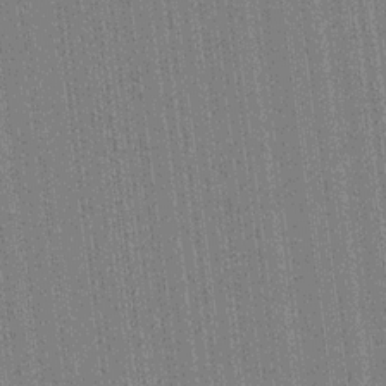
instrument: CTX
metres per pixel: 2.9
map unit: HNhu
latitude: 14.4412
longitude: 13.1809
